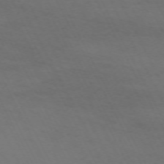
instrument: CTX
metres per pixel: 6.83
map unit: Hpe
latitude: -70.9164
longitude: 15.5966
